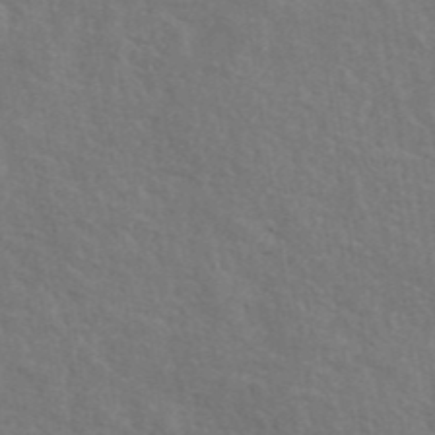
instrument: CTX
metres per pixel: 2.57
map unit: ANa
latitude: 41.7260
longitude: 29.5021
